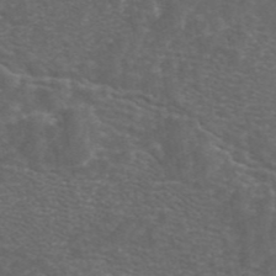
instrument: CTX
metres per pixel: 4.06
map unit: ANa
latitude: 44.5546
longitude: 24.7463
